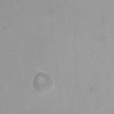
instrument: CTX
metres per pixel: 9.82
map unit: HNhu
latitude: -0.2551
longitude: -4.2711
